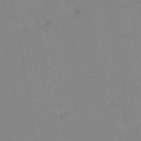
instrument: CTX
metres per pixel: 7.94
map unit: HNb
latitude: -54.1417
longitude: -48.5924
